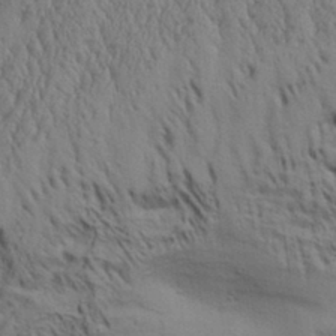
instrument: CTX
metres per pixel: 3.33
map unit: Aa
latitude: 32.3845
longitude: -135.8583
